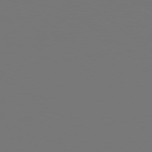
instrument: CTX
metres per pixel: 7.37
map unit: Hpe
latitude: 78.6680
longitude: 176.8030
